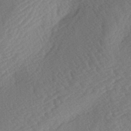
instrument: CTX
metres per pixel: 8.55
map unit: lAa
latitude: -2.7841
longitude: -127.6316
